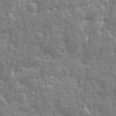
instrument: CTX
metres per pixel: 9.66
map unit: Ave
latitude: 12.7435
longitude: -103.7638
